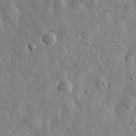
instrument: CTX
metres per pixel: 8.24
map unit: eHh
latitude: 32.2523
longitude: -74.0255
